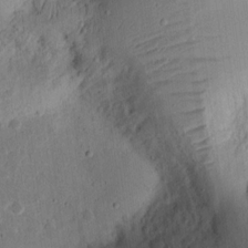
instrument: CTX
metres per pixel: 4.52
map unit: Ht
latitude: 11.7450
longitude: -75.0270
